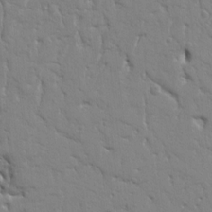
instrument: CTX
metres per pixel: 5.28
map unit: Ht
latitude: 9.4427
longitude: -77.3481
